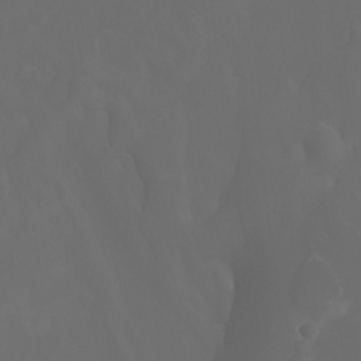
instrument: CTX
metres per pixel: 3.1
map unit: Nhu
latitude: -5.8989
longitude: -69.6694
